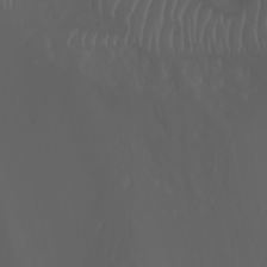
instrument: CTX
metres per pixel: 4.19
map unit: Nhu
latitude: -5.4832
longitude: -89.3482
